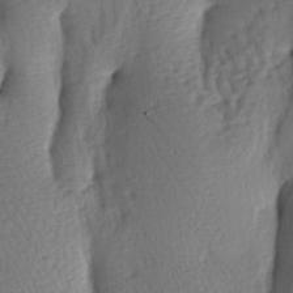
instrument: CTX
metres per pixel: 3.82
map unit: lAa
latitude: -7.3132
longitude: -126.1956
